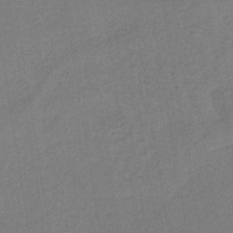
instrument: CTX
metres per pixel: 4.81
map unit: lHb
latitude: -38.8975
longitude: 63.5021
